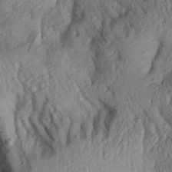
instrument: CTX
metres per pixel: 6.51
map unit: Aa
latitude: 28.5546
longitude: -132.6868
